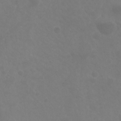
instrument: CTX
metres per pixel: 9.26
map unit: Nhu
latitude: -13.5399
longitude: -70.7246
